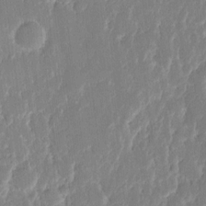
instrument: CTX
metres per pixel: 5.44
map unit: eHh
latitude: 12.9703
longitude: -70.5923
